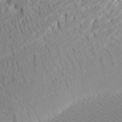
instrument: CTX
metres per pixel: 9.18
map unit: Htu
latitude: -4.0472
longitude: -72.1011
